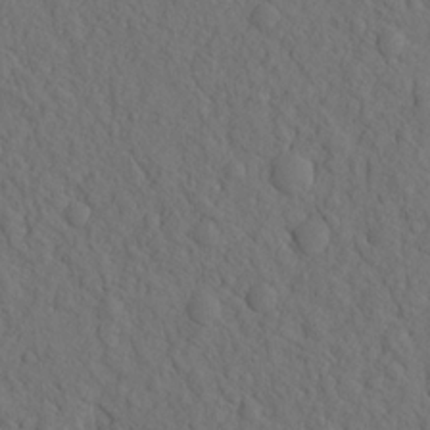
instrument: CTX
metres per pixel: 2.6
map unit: eHh
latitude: -1.8612
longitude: 18.1417
